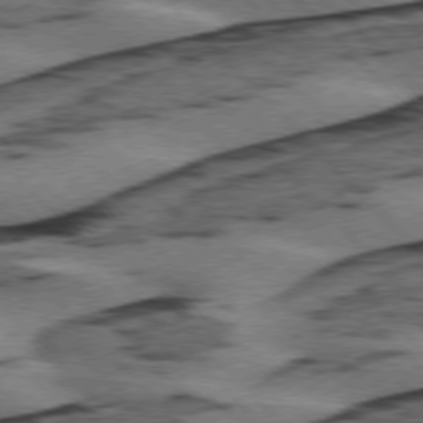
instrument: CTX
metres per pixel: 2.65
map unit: lApd
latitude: 75.8017
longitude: -78.6869
